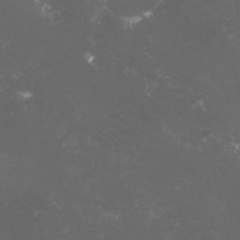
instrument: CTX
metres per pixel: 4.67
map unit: lHvf
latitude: -15.3510
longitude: -102.0444
